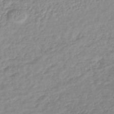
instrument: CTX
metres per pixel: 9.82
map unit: lHb
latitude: -42.0849
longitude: 68.6329
